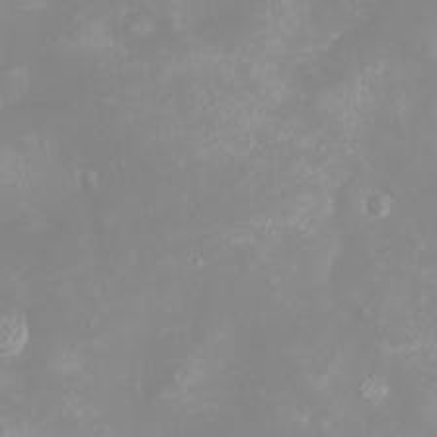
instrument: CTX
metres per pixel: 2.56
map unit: eHh
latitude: -4.3306
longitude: -74.9136
